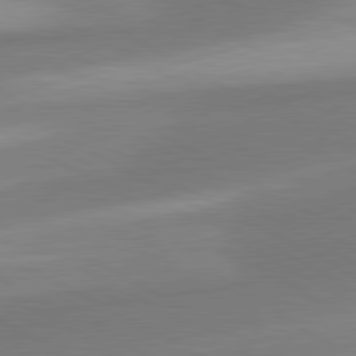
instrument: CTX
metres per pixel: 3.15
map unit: lApd
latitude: 80.4034
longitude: 176.4062
